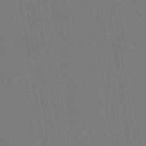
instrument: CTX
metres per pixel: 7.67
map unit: eHh
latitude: -42.8785
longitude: -32.2900
